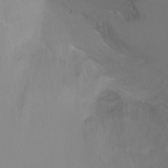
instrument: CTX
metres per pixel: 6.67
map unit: Ht
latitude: -5.3320
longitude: -28.4223
